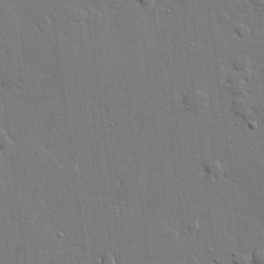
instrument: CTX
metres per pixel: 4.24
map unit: lHvf
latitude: 22.4790
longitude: 145.1809
